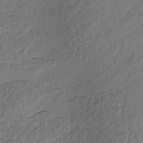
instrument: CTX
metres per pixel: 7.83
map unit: Hve
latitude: -32.5952
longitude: 93.5588
